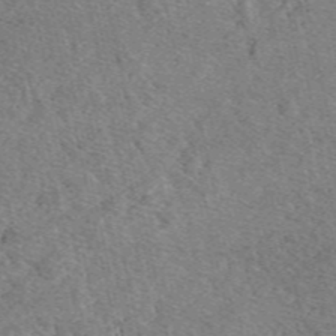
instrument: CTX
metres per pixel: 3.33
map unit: eAb
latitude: 49.2726
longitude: 112.6141
